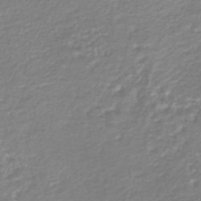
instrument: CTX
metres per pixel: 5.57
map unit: lHb
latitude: -46.5762
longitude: 59.9745
